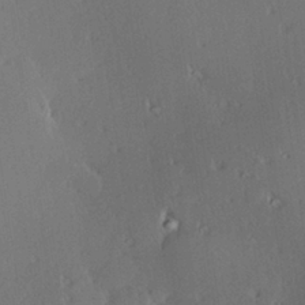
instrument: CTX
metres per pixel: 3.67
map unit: Hve
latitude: 27.2726
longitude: -93.8205
